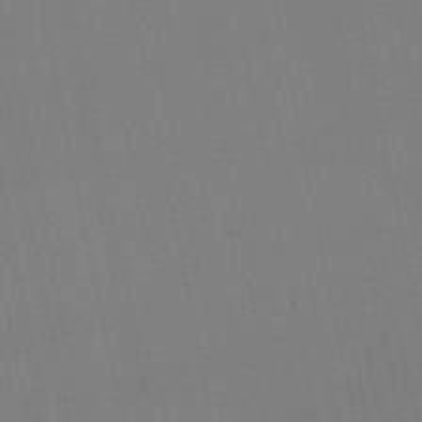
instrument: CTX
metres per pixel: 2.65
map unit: eHb
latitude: -50.0661
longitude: 72.5007
